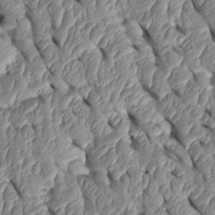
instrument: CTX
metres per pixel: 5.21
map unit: Htu
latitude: 1.9906
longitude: 148.1039
